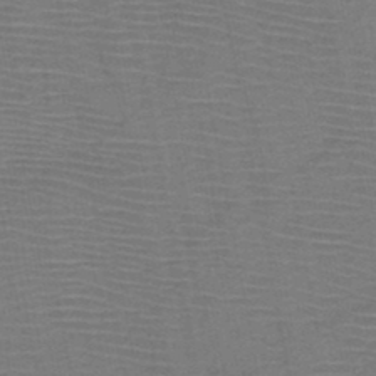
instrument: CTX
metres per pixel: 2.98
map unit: HNb
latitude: -46.5007
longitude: -40.2144
